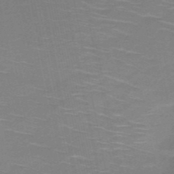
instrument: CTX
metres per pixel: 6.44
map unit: HNb
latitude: -50.8786
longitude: -45.5749
